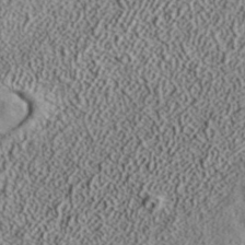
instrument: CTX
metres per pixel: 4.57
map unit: ANa
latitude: 39.4426
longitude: 18.0661
